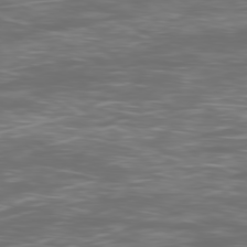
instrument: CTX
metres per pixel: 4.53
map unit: Ap
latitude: -79.4643
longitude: -74.7246
